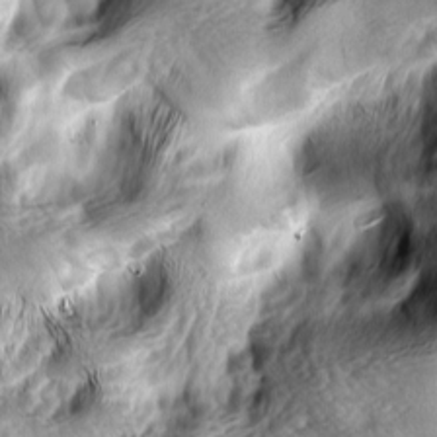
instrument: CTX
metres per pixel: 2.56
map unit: lAa
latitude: -4.8219
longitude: -122.4034
